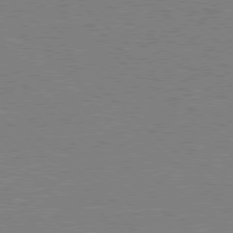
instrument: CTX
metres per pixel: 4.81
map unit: Hpe
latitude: 78.3090
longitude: -122.6490
